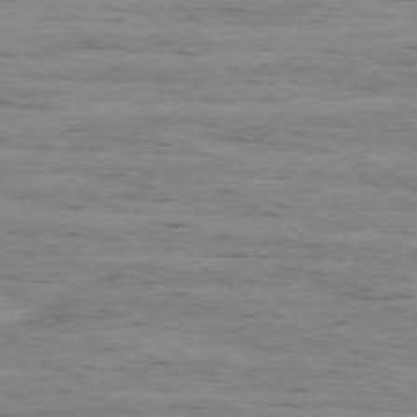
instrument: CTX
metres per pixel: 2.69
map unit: Ap
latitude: -79.4643
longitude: -101.7072
